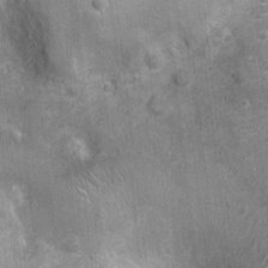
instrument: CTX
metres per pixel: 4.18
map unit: Ht
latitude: -3.8800
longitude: -15.9717
